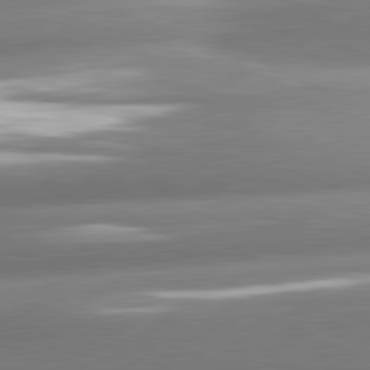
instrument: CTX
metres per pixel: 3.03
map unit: lApd
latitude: 81.0647
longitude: -159.3860
